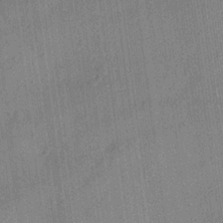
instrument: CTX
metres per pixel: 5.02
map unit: Aa
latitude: 24.7057
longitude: -143.6505
